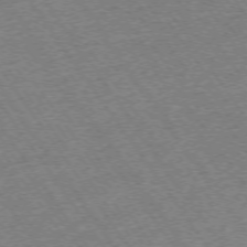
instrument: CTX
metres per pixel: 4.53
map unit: Ap
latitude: -74.7275
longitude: -89.2915
